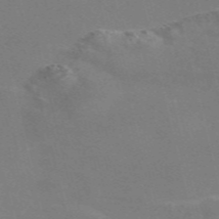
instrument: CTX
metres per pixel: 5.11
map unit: Nve
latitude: -58.3495
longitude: 63.2376
